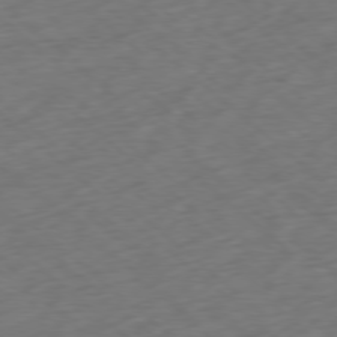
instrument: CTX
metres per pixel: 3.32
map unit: Ap
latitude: -78.1605
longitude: -78.7435
